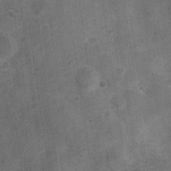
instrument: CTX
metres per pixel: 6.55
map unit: Nhu
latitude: 3.0836
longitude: -16.5545
